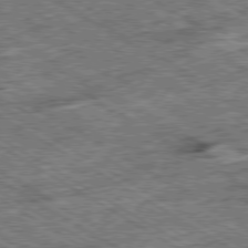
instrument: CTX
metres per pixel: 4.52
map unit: Ap
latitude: -80.0094
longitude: -79.8584
